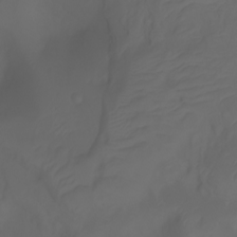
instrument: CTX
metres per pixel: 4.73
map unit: Ht
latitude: -3.5021
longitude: -61.4237
